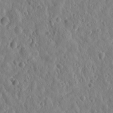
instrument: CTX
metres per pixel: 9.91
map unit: Htu
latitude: -4.8975
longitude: 173.4454
